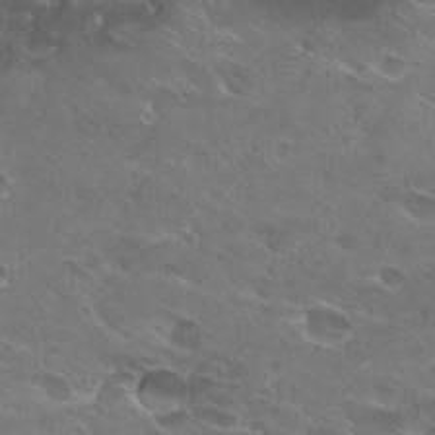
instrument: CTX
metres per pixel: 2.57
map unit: Hto
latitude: 29.6694
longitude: -44.1011
